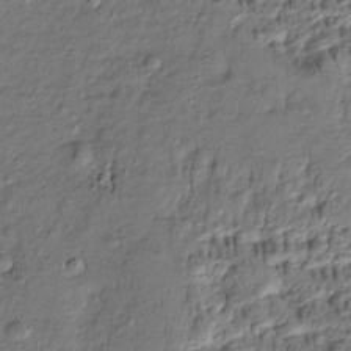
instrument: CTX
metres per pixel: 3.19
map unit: Htu
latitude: -8.0094
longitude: 177.3132
